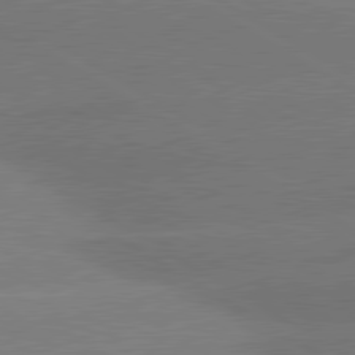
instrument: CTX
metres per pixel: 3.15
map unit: lApd
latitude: 80.5168
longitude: -149.0836
